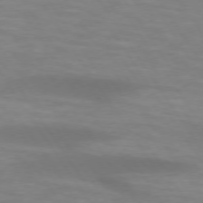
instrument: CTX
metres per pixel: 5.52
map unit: lApd
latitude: 73.9528
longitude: -53.8772
